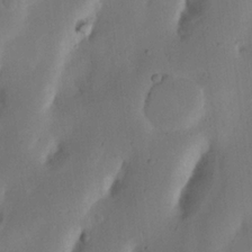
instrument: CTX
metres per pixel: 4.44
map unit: Nhu
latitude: 19.2348
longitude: -74.3656
